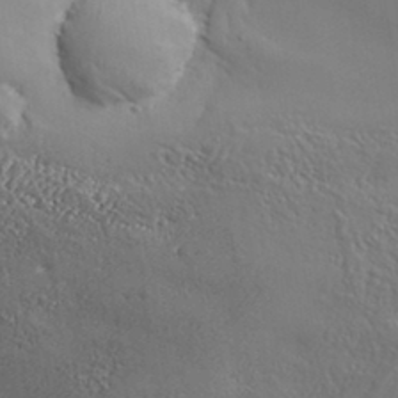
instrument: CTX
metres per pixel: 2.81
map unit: Aa
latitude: 33.8016
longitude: -134.5545
